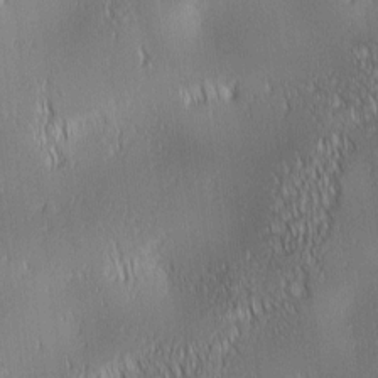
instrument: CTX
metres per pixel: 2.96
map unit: lAa
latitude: 0.9513
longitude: -116.5357
